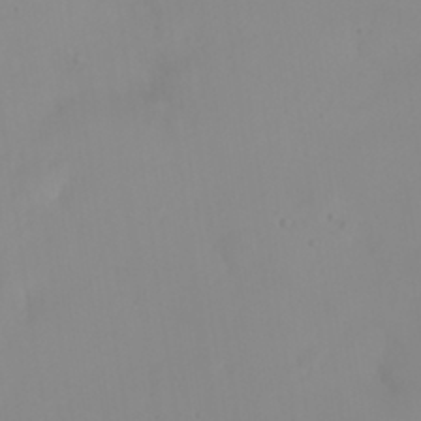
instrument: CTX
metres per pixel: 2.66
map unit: eHh
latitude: 23.6883
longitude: -65.1403
